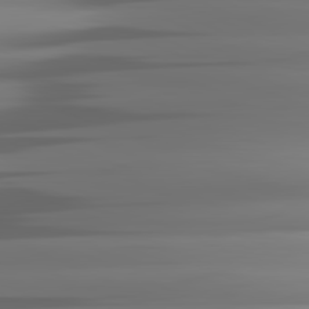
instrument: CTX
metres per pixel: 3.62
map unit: lApd
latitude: 81.6127
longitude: -142.3656
